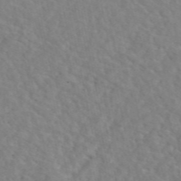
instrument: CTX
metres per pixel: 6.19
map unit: eAb
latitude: 48.3656
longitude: 117.6721
